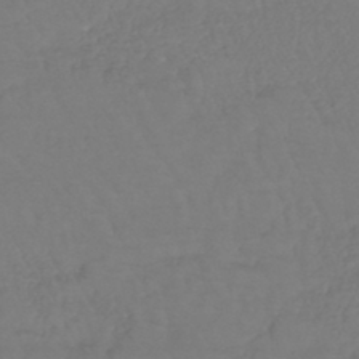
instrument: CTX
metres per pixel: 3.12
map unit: lHb
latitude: -42.5006
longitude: 74.4062
